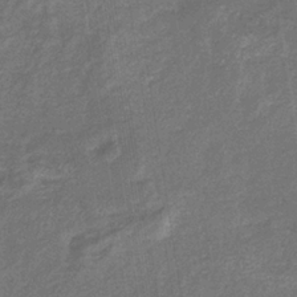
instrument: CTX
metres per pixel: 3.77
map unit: eHb
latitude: -34.0094
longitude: 74.8219
